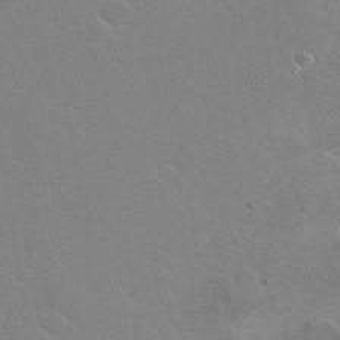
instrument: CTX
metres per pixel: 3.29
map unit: Nhu
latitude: 30.5546
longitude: -54.1011
